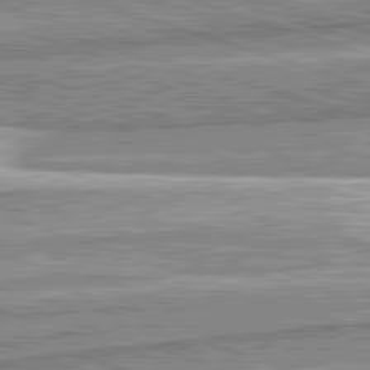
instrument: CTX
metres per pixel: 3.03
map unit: lApd
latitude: 82.4601
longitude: 167.3321
